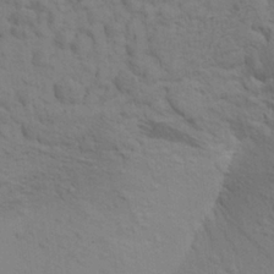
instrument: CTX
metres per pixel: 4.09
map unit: Aa
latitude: 22.9514
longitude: -148.5168
